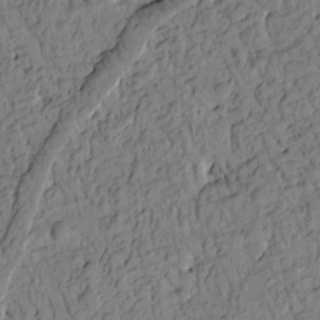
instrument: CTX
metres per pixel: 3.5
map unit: Htu
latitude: 0.8569
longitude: 176.6896
